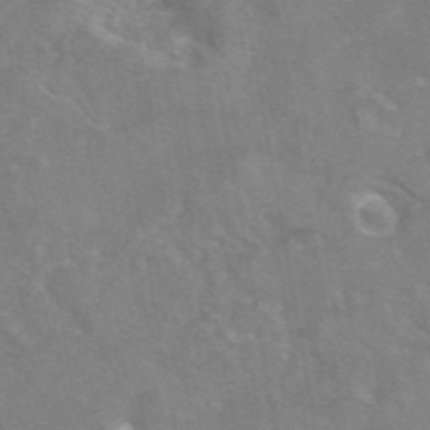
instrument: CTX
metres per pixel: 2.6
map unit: eAb
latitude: 45.1592
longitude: 109.2376
